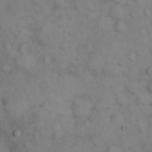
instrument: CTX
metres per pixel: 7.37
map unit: eHh
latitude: 17.0081
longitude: -63.6127
